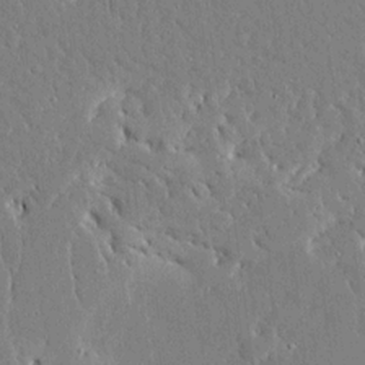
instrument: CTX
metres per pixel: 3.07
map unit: Ave
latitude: 16.2900
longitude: -139.9339
